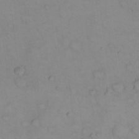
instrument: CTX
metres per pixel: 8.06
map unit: Nhu
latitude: 23.6316
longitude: -62.8002
